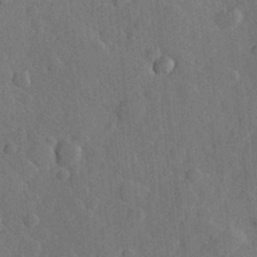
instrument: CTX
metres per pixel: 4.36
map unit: Hve
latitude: 25.0836
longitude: 149.3321
